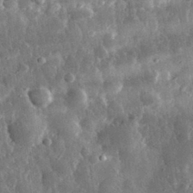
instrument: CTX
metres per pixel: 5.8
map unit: eHh
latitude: 32.5546
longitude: -79.1403
